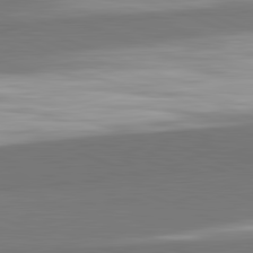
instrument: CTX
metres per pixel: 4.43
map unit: lApd
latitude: 82.3089
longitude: 150.8030
